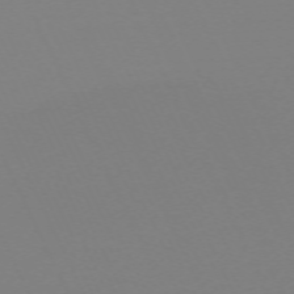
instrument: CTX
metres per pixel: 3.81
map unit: Hpe
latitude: -70.2740
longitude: 16.4251
